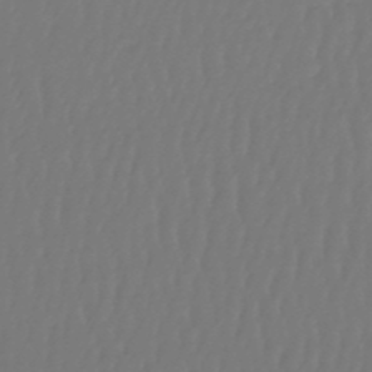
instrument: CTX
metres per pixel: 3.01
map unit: lHb
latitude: -47.3509
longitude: 61.8044
